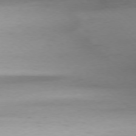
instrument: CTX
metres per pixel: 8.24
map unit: Ap
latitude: -77.5588
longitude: -91.2348
